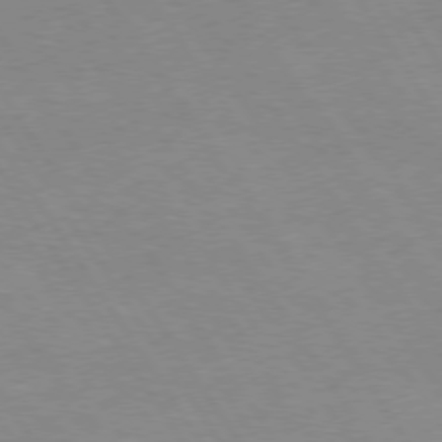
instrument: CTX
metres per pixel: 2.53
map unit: Hpe
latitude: 74.2145
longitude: -140.1766
